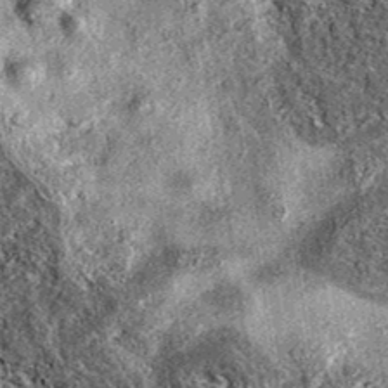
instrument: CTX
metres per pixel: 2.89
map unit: eAb
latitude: 38.5735
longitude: 106.2739
